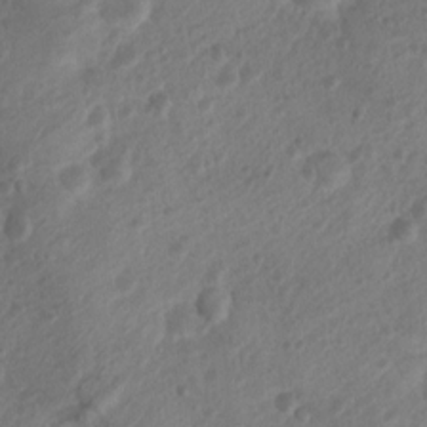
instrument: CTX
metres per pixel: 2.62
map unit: Nhu
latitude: 6.9136
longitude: -22.1956
